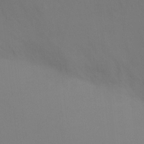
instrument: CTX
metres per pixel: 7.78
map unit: Ht
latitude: -7.6344
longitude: -32.0633
